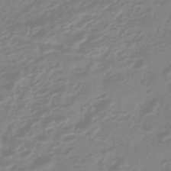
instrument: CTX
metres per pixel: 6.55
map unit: eHb
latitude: -44.4629
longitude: 89.8233
